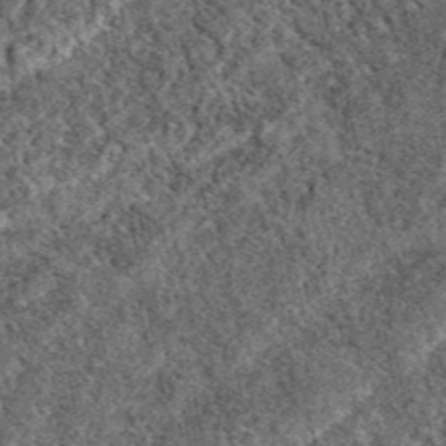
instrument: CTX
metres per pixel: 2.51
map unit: eAb
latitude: 37.8772
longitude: 110.1417
